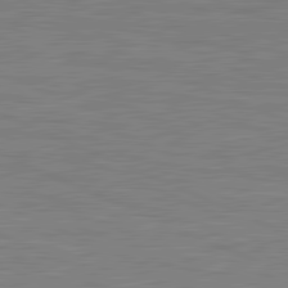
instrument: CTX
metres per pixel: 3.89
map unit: lApd
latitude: 81.8961
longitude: -170.0822
